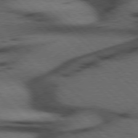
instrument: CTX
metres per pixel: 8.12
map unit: Hpe
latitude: 77.0080
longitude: -155.5182
